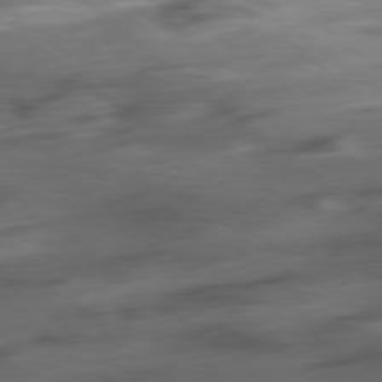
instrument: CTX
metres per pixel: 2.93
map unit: Hpe
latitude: -78.9541
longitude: -18.4979
